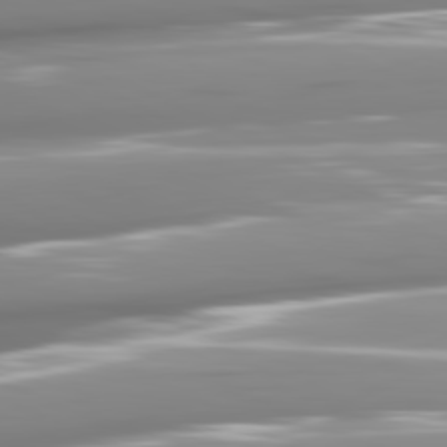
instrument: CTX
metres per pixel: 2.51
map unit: lApd
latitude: 81.4804
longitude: -140.8380
